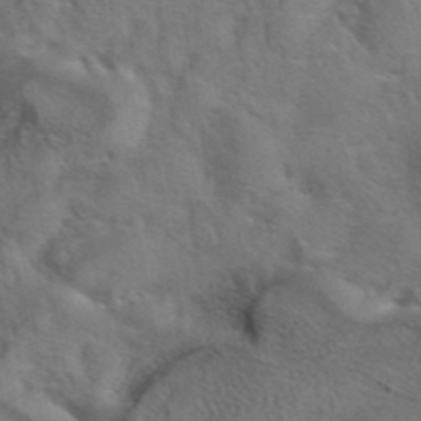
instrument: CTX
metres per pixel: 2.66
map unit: eAb
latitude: 42.0255
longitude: 104.9730
